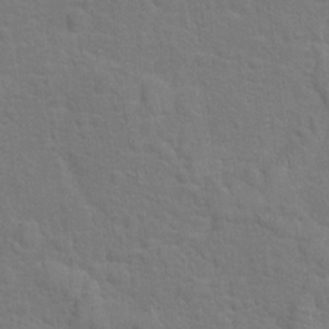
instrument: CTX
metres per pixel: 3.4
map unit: Hto
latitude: 17.0647
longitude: -41.1970
